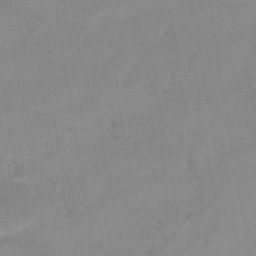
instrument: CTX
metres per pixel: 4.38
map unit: eHb
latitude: -45.9745
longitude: 85.3131
